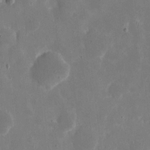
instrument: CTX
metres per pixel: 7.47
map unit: eHh
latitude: 9.2915
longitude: -69.1214
